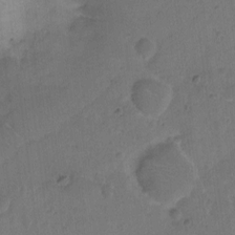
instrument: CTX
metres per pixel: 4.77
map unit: Hto
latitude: 6.6868
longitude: -63.0837
